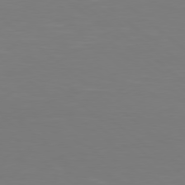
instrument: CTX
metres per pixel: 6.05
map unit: Hpe
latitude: 78.2523
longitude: -172.8002
